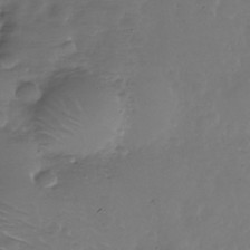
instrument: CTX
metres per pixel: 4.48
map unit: Nhe
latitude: -34.7463
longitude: -88.4223
